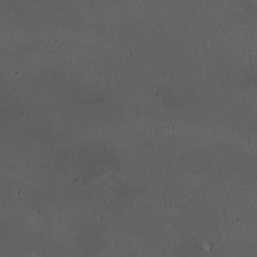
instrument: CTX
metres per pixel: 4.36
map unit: HNhu
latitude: 6.0255
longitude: 9.9745
